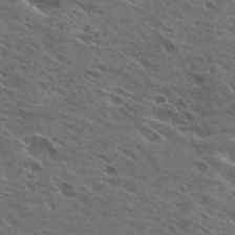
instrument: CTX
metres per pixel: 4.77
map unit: Hto
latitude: 26.4223
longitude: -40.6301
